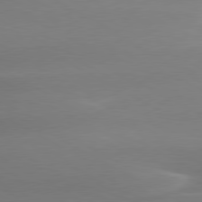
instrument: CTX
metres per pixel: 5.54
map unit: lApd
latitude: 79.4427
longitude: -115.1970
